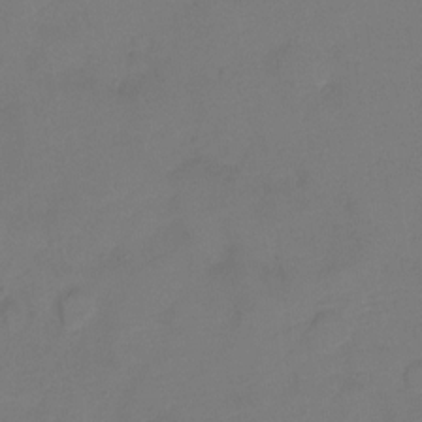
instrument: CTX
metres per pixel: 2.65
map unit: Ht
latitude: 1.3292
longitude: -34.4601
